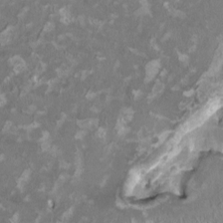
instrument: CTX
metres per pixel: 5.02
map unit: HNhu
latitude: 1.9339
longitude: -3.2537
